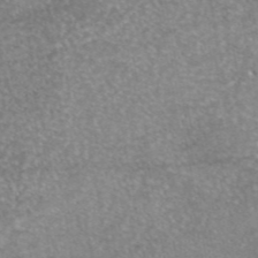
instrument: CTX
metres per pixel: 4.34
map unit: eAb
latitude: 45.4804
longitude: 104.4629
